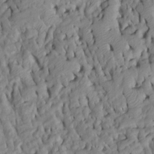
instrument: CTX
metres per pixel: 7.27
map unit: Htu
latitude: -8.2550
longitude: 145.4266
